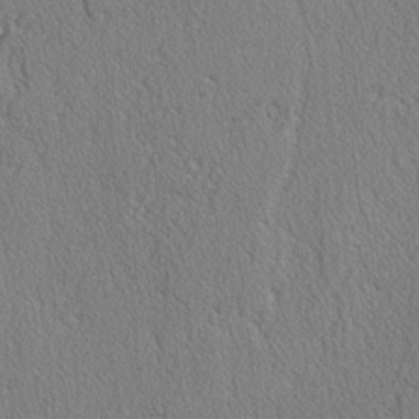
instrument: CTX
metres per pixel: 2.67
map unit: lAvf
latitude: -3.1620
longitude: -108.6868
